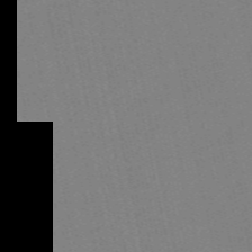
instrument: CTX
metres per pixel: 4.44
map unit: Nve
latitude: -57.5777
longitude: 50.1039
